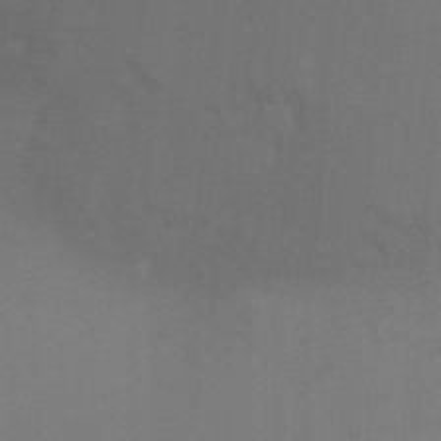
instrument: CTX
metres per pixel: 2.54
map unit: Ht
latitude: -6.0472
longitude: -26.5546
